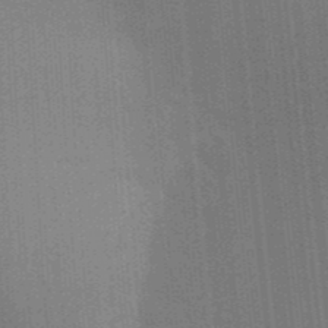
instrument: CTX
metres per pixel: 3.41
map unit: Aa
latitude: 33.1214
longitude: -143.1781
